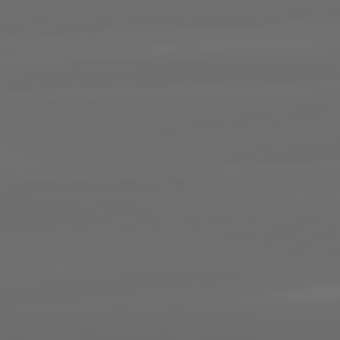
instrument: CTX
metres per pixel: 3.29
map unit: lApd
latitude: 83.5182
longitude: -127.0270
